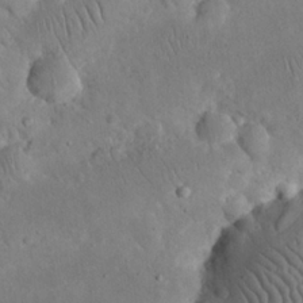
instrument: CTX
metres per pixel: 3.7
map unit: eHh
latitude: 24.2522
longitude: -66.8758
